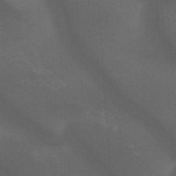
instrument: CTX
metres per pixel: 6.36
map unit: eHb
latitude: -47.9367
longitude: 89.4076
